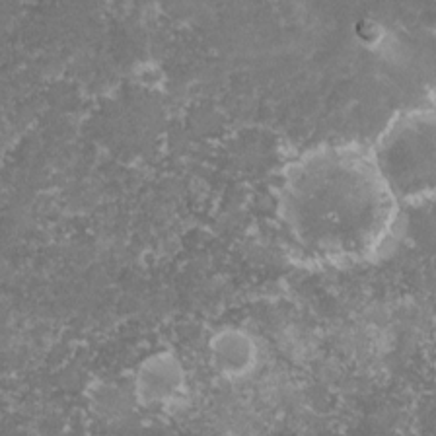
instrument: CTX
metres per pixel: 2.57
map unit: lHvf
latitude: -16.1795
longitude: -99.4237
